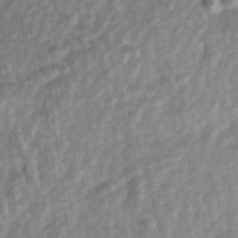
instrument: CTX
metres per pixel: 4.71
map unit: Ave
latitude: 1.3670
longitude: -112.5546
